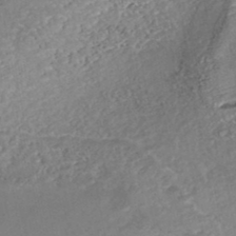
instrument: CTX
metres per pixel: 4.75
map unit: Nhe
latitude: -48.0094
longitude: -172.9324
